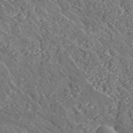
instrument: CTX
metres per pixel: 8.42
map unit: lHvf
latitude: 37.6127
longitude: -91.5749
